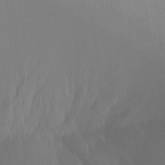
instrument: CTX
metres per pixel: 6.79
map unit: Ht
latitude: -8.2739
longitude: -30.8569
